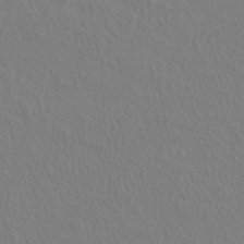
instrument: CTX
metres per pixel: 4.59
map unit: ANa
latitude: 39.1403
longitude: 20.7085
